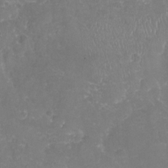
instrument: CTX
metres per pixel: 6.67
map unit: Nhu
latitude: -20.8219
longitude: -58.0822
